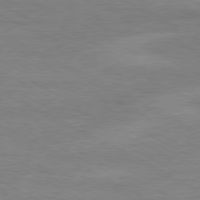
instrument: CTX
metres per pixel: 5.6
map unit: Ap
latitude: -80.6897
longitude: -86.1011
